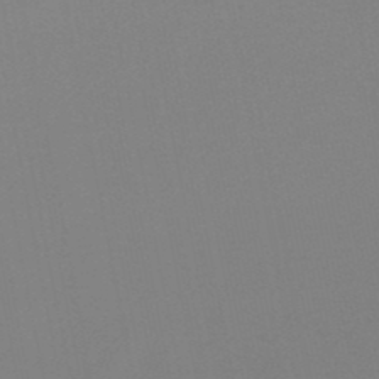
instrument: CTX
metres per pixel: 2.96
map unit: lHb
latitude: -48.1795
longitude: 69.4076
